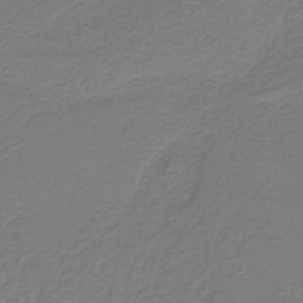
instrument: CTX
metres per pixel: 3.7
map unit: HNb
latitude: -38.6141
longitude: 53.4454
